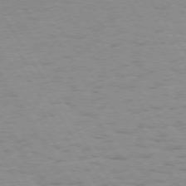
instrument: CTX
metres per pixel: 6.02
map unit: Hpe
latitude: 73.9339
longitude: -136.2523
